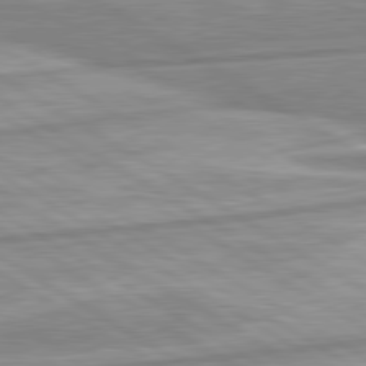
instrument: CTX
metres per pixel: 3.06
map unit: lApd
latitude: 80.3656
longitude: -172.1010
